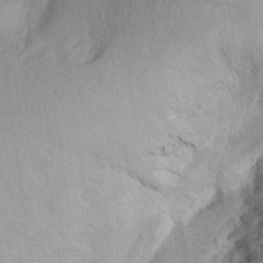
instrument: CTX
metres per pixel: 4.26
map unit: Aa
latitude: 28.5923
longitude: -145.4615
